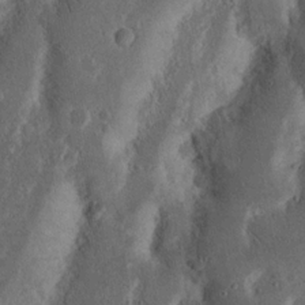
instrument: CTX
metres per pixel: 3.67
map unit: Nhu
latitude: 15.4805
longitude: -74.4034
